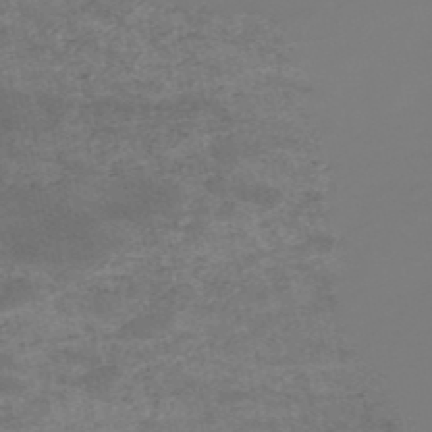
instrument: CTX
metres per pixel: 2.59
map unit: HNb
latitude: -52.4251
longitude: -38.7246
